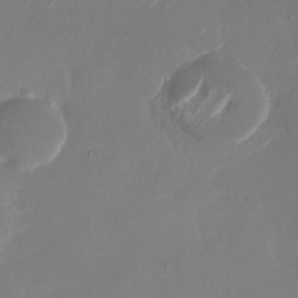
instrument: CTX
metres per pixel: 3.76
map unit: Nhu
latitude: -28.5952
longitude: -70.8002
